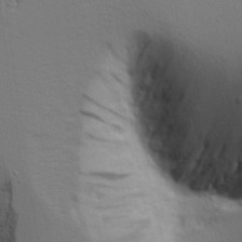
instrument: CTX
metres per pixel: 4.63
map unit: Aa
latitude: 18.7057
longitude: -126.1200
